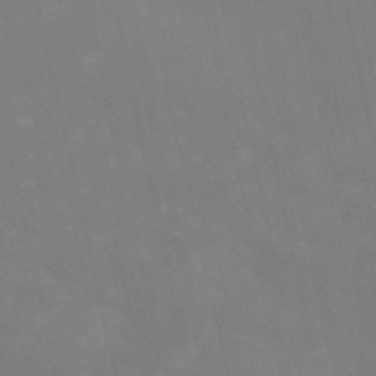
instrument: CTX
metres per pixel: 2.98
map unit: HNb
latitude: -54.5763
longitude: -35.2726
